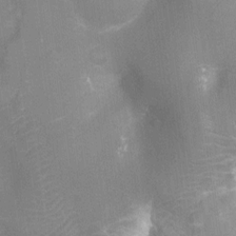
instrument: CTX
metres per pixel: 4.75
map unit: Nhu
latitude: -14.0283
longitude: -25.0080
